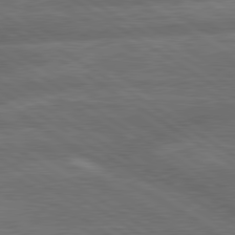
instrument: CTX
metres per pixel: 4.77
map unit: lApd
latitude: 79.8961
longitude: -165.0269
